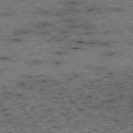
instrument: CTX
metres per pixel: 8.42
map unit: Hpe
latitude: -75.8612
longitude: -18.3089
